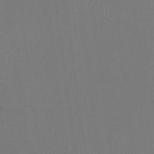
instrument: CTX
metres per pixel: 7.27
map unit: HNhu
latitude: -0.6519
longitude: -1.2159
